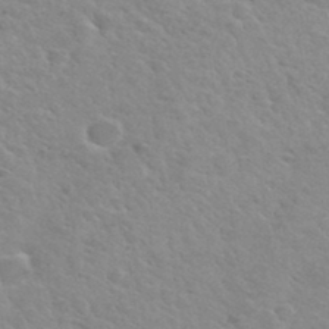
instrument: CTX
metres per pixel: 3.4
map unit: Hto
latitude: 35.3292
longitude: -50.3845
